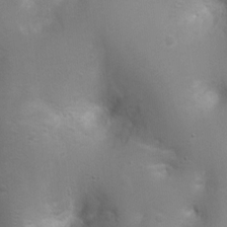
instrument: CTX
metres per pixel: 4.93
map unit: Nhu
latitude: 4.0444
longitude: -26.4790
